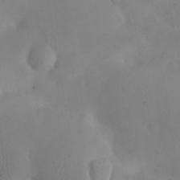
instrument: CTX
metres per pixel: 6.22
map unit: eHh
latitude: 25.8772
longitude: -66.4979
